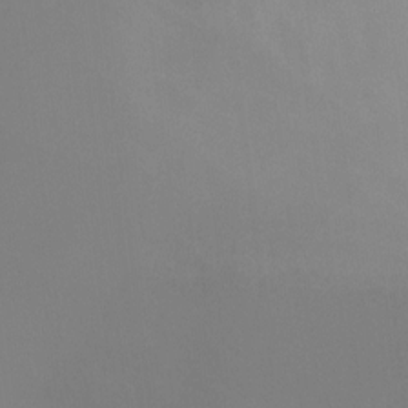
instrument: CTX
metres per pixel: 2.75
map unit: Ht
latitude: -6.6896
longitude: -33.3671
